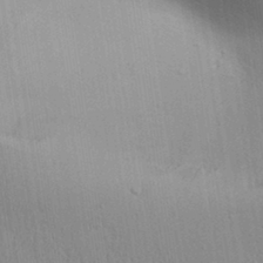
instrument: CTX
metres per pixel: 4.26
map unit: Aa
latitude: 31.4427
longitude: -144.8002
